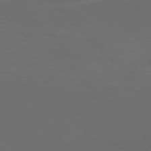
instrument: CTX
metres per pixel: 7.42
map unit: Hpe
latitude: -77.4643
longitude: -15.2348
